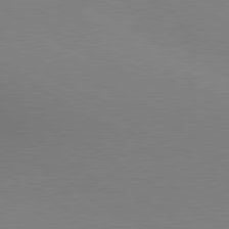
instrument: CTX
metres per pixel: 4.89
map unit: lApd
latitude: 80.2333
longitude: 133.6344
